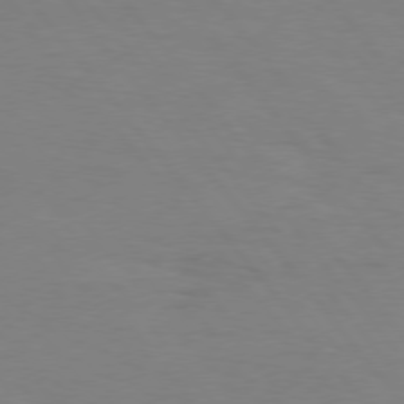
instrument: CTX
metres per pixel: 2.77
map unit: Hpe
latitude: 75.6505
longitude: -140.8758
